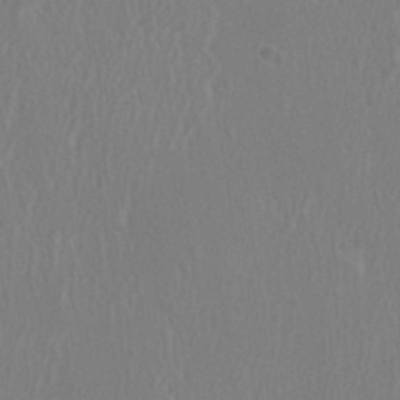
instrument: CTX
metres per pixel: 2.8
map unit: HNhu
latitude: 0.8191
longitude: -0.3656
